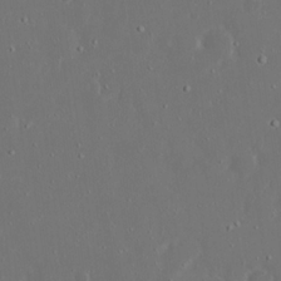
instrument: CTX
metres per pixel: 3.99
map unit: eHh
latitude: 19.4615
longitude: -72.6491
